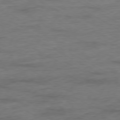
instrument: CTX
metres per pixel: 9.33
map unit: Ap
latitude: -79.6344
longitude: -83.7260
